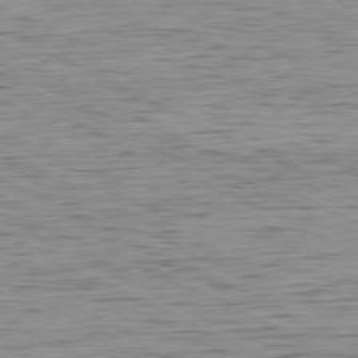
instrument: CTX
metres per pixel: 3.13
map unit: Hpe
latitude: -81.1053
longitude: 11.7667
